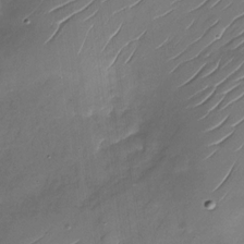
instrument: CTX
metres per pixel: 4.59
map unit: Nhu
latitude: -28.1228
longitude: -73.3671
